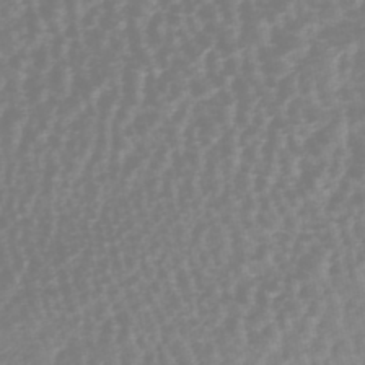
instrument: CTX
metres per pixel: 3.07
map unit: HNhu
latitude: -45.9367
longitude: 106.3118
